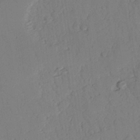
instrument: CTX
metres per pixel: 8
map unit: lAvf
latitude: 26.3656
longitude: -111.0837
